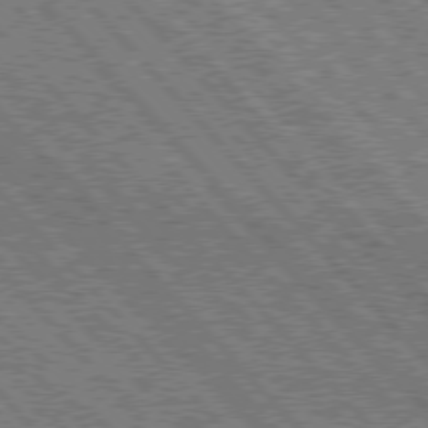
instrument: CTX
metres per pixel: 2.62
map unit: Hpe
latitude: 76.3656
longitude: -169.6883
